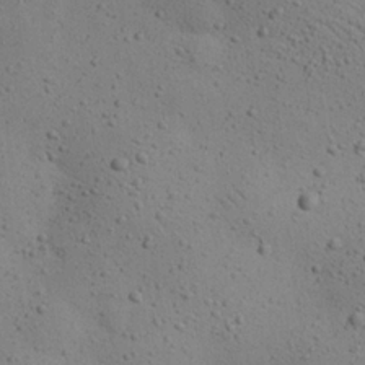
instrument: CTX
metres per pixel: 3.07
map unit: eHh
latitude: 24.5545
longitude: -71.9906
